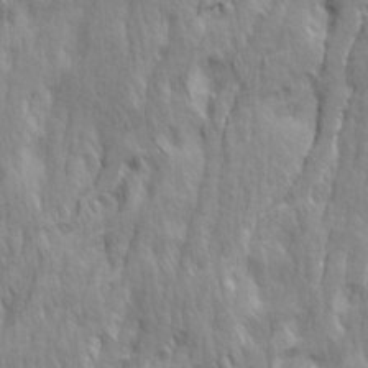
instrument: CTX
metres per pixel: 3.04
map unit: Ave
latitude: 14.6113
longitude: -134.3656
